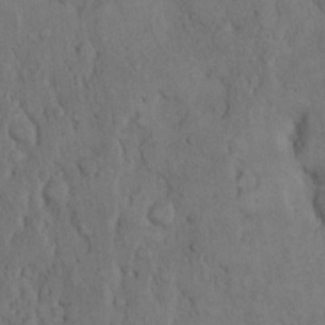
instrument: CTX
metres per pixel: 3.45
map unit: Hto
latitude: 10.1767
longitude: -60.7435
